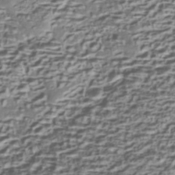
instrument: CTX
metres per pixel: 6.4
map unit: Nhe
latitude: -45.2565
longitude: 151.9178
